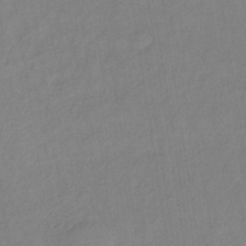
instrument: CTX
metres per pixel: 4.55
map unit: lHb
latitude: -34.6518
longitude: 72.0472
